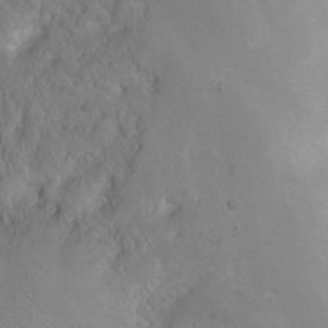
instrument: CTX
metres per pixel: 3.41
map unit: Ht
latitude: 2.2144
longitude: -35.9906
